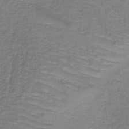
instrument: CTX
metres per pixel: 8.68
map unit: lHb
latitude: -38.8408
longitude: 60.9164
